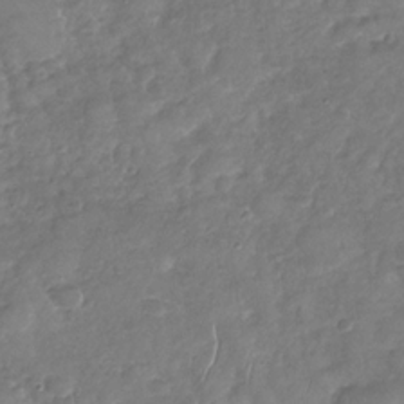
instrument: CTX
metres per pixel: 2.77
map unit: Nhu
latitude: -30.9541
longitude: -59.9339
